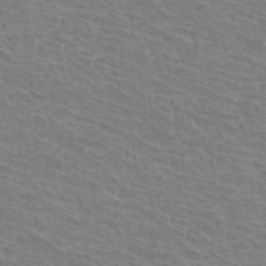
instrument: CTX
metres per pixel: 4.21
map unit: Hto
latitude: 32.5168
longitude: -41.6504
